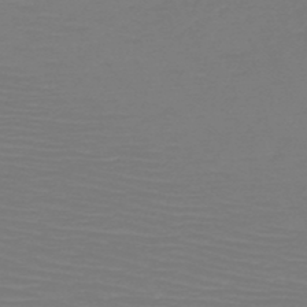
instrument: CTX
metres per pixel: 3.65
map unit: HNb
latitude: -50.2739
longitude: -43.9717
